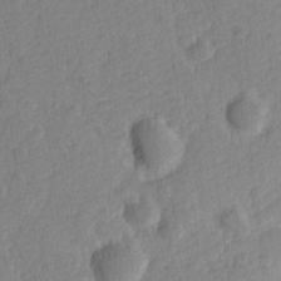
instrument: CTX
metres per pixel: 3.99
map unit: Hve
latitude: 24.8002
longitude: 144.1417
